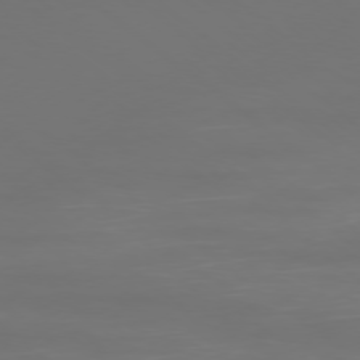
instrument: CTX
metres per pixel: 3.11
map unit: Ap
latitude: -78.3117
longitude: -94.0633
